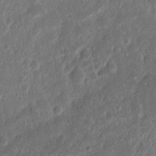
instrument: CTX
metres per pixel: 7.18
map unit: Nhu
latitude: 13.4993
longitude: -73.3104
